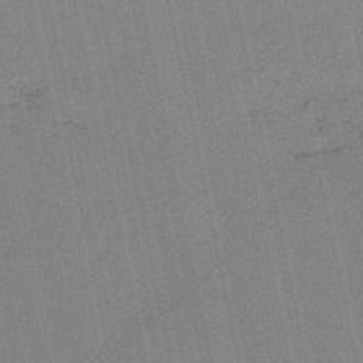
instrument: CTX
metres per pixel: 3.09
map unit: HNb
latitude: -52.8597
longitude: -42.7624
